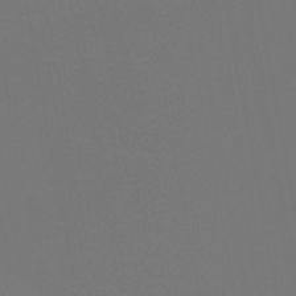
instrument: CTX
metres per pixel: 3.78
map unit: HNb
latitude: -47.4076
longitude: -43.1592
